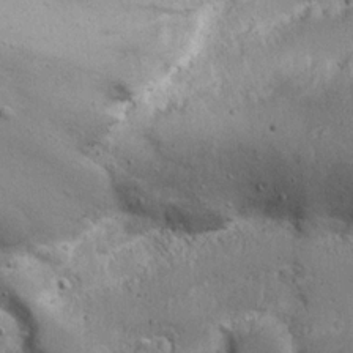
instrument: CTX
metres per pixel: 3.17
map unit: Nhu
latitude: 21.6883
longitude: -71.5938
